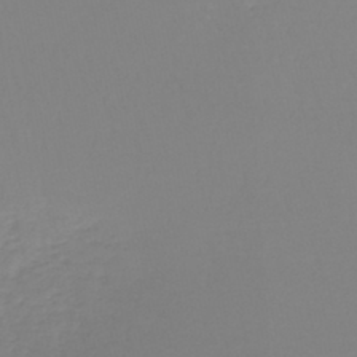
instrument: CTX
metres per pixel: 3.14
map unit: lHb
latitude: -45.0675
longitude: 62.3873
